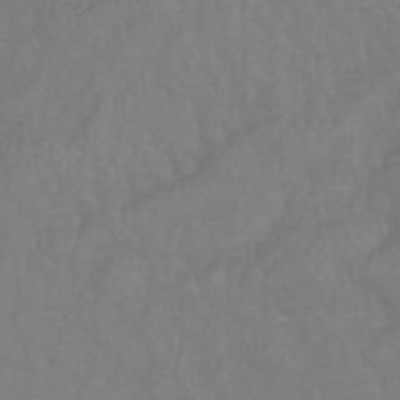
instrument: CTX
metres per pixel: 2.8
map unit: lHb
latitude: -43.6721
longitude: 80.8786
